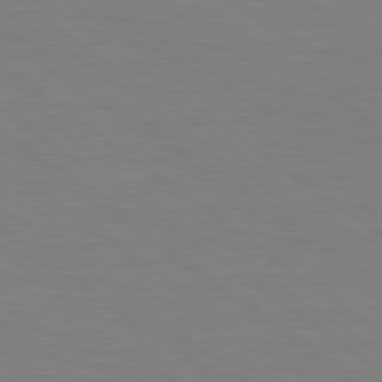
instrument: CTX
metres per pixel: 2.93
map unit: Hpe
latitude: 78.8191
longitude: -149.3482
